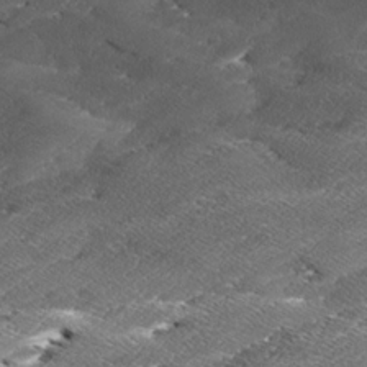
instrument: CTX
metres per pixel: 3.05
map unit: Ave
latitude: 17.0836
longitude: -136.8380
